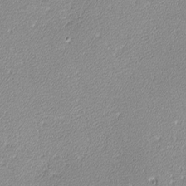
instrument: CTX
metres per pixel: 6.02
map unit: lHvf
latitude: -12.4818
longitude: -103.5182
